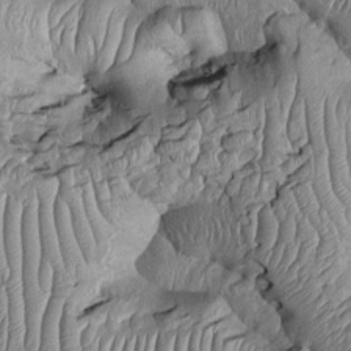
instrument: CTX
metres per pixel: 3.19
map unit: Htu
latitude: -5.4454
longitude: 155.2943
